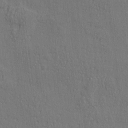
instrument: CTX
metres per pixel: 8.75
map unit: eHh
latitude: 3.7071
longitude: -78.0444
